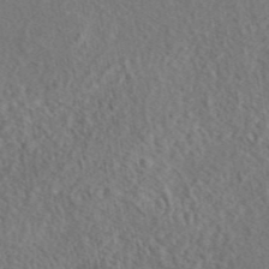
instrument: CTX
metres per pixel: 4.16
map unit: eAb
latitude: 43.1592
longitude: 114.9164
